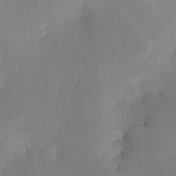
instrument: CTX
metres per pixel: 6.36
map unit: Nhe
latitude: -29.3699
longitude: -110.4790
